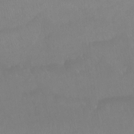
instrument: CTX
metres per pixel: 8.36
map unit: Htu
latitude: -15.1620
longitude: -46.2901
